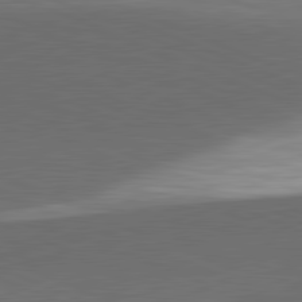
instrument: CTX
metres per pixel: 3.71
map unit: lApd
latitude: 81.7450
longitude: 137.2187
